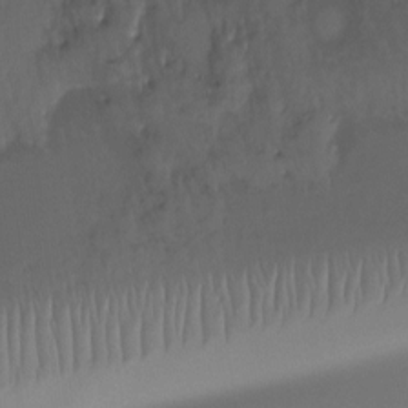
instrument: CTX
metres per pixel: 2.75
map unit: Htu
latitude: -14.7841
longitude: -45.9528
